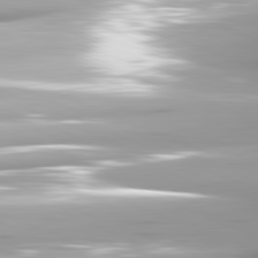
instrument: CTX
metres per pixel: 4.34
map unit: lApd
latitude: 81.7827
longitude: -147.6694
